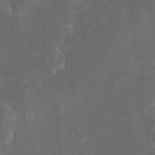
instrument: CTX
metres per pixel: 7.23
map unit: eHh
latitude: 19.9906
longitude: -65.6694
